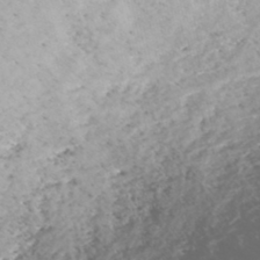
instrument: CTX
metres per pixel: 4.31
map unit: HNhu
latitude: -48.0283
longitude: 100.7463
